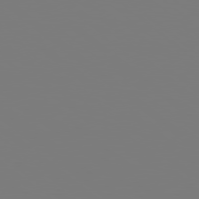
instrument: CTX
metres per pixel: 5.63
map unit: Hpe
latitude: 78.5357
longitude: 174.0283
